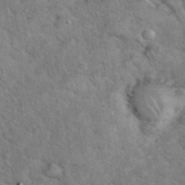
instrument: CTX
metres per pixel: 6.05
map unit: eHh
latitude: 37.3671
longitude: -65.4615
